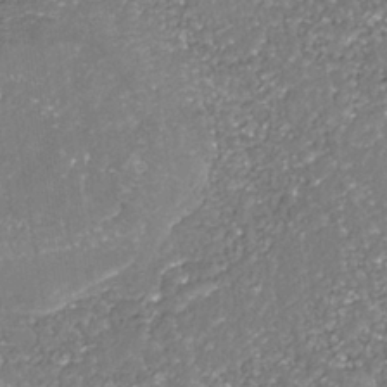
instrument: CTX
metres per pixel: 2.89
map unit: Nhu
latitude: -38.1039
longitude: -82.5734
